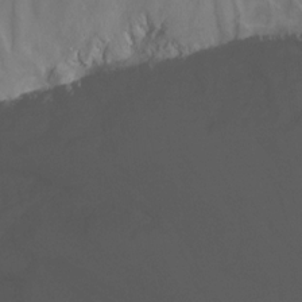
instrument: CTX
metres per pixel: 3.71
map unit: Nhu
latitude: -7.3887
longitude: -52.0822
